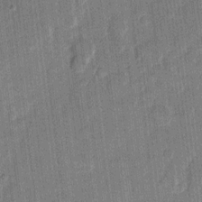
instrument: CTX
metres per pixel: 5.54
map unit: eHh
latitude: 11.4993
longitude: -66.0633
